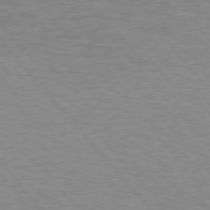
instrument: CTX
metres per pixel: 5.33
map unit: Hpe
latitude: 76.2711
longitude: -157.2536
